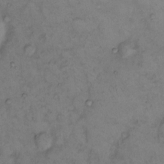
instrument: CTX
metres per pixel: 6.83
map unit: eHh
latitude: 9.7072
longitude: -62.5924
